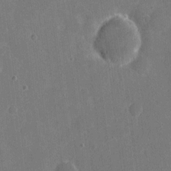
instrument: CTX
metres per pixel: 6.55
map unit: eHh
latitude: 5.4426
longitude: -67.0080
